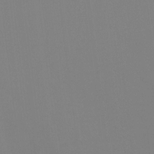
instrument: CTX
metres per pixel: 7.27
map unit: Htu
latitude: -12.8219
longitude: -48.1767
